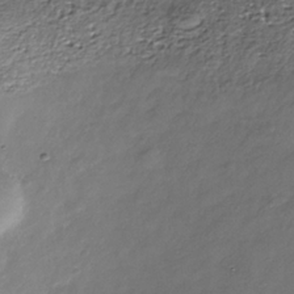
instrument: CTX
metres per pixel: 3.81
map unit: Nhe
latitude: -37.0297
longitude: -87.1025
